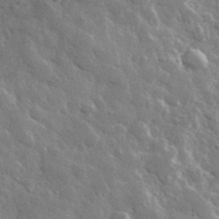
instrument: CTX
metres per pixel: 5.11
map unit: lHvf
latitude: 36.2901
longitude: -89.2348
